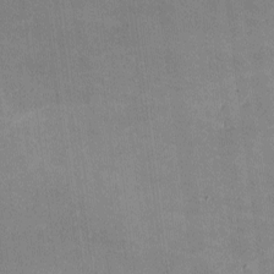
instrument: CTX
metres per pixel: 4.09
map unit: lHvf
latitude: -9.8044
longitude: -100.9514
